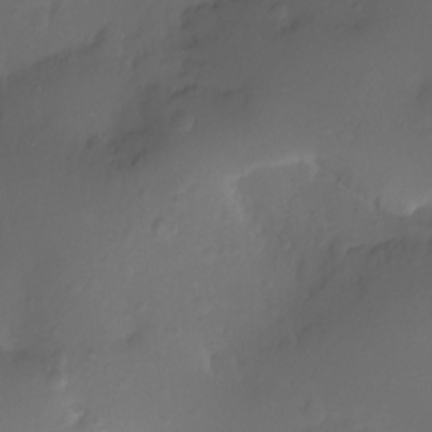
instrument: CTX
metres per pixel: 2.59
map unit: Nhu
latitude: -10.5952
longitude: -35.8583
